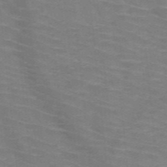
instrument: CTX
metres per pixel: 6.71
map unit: HNb
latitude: -47.5210
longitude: -45.8205
